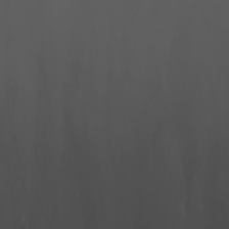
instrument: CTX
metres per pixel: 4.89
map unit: Nhu
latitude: -7.3509
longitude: -85.9150
